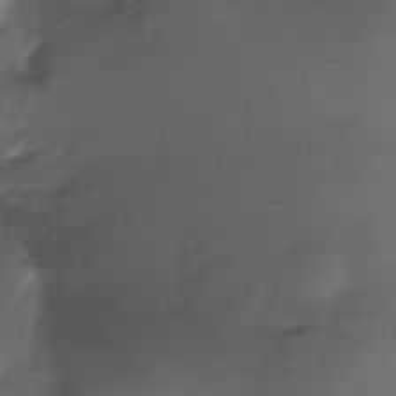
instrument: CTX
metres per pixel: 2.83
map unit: Ht
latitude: -12.0850
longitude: -45.0269
